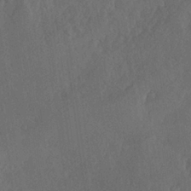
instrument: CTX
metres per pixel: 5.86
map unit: Hve
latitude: 25.3103
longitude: 144.9542
